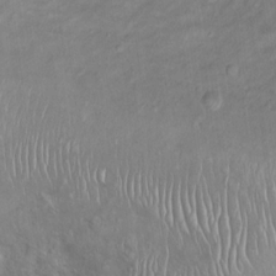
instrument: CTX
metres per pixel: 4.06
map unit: Ht
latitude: 12.4979
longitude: -40.6301
